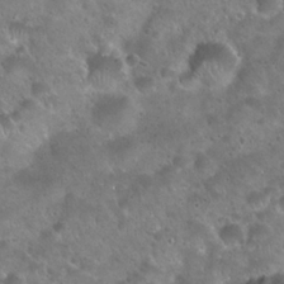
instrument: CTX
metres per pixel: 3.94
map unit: Hto
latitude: 22.4601
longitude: -54.6301
